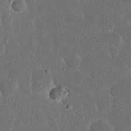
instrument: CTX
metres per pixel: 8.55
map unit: Nhu
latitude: 23.0836
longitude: -71.0080
